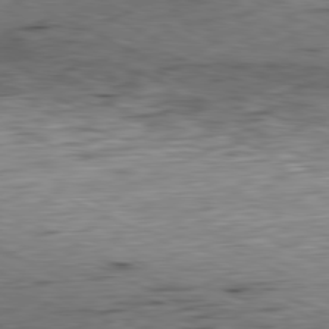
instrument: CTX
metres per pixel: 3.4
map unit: Ap
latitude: -81.1053
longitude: -71.7261
